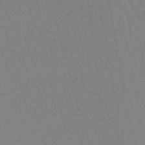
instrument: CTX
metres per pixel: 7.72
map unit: eHb
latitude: -46.5573
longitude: 80.3307
